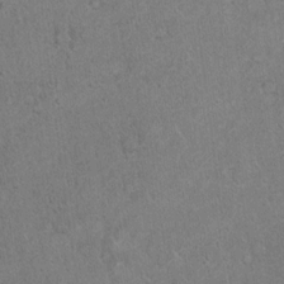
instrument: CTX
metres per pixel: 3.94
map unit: Hto
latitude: 18.6301
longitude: -61.0647
